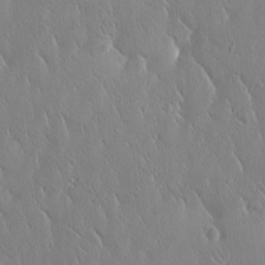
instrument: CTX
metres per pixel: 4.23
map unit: Htu
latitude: -1.5399
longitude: 175.0675
